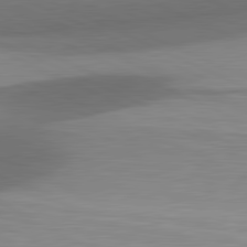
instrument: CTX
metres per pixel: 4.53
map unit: lApd
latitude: 81.4993
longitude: 139.1053
